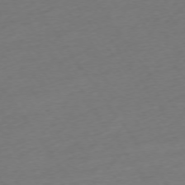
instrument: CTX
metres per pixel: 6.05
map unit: Ap
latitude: -74.6897
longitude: -71.8961
